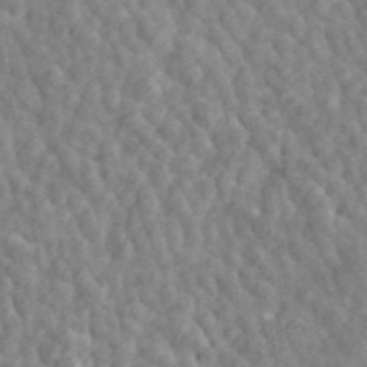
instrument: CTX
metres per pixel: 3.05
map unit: ANa
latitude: 45.2915
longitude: 23.0487
